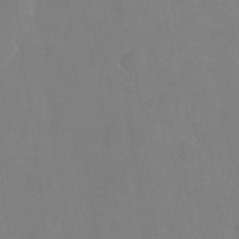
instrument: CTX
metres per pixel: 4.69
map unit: Nhu
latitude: -8.8219
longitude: -52.5168
